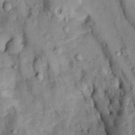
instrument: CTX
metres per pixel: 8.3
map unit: Htu
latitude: -5.7855
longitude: 154.9541
